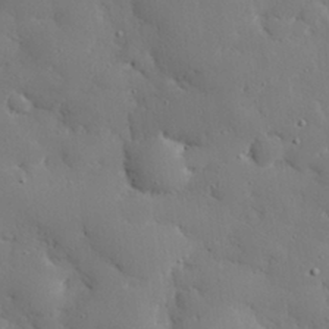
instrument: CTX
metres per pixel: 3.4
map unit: eHh
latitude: 28.8191
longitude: -81.6127
